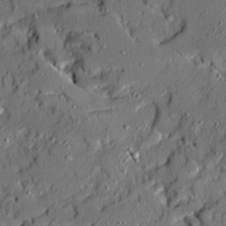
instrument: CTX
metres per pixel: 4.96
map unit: Ave
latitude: 19.0080
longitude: -128.4223
